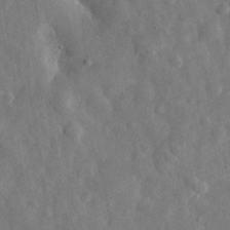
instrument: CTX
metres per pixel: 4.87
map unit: eHh
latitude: 29.7638
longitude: -77.3481
